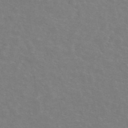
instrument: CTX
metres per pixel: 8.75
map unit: ANa
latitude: 45.0080
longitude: 25.8233
